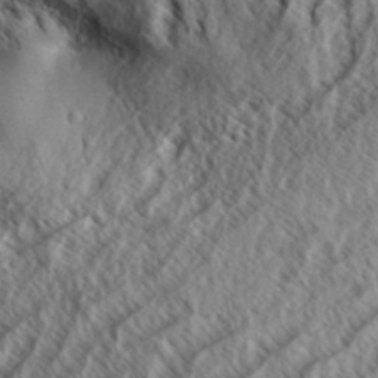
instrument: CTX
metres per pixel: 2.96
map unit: Aa
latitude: 33.7639
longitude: -137.8961
